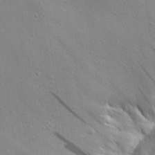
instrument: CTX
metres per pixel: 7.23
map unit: Aa
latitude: 22.0255
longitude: -141.9150
